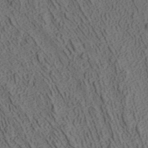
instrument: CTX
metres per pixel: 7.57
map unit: ANa
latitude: 42.3656
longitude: 30.2550
